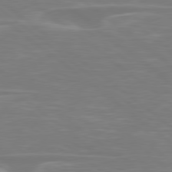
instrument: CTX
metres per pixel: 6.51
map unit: Hpe
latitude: 78.7813
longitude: -126.3090
